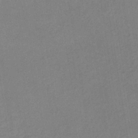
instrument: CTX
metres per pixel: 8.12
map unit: lHb
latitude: -36.4062
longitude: 72.3684
